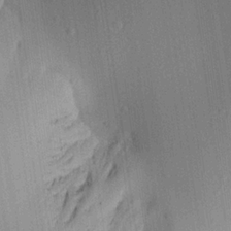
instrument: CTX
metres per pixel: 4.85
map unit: Aa
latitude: 21.4616
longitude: -139.3293
